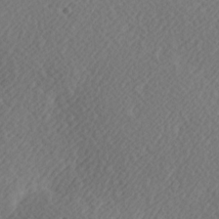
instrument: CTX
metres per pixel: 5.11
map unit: Hve
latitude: 13.5938
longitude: -91.4426
